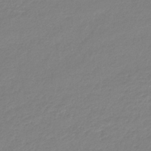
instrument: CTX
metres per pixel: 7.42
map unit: lHb
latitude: -44.9353
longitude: 73.4643
